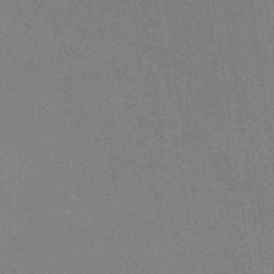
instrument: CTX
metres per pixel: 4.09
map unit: eHb
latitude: -37.1998
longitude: 76.5763
